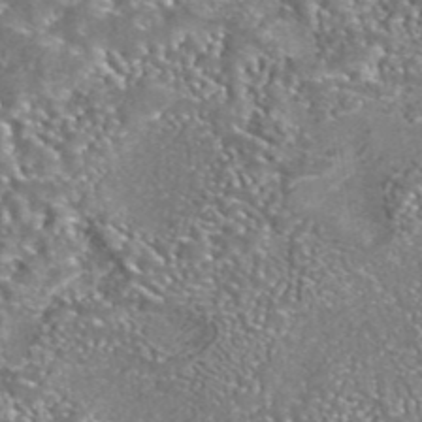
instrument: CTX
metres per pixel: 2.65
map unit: eAb
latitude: 42.8002
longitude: 105.2943
